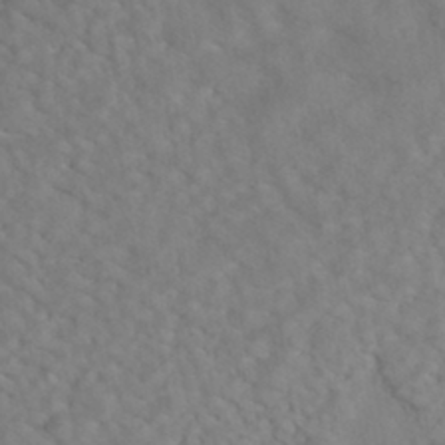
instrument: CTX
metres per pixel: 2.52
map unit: HNhu
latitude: -42.0283
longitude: 101.4454
